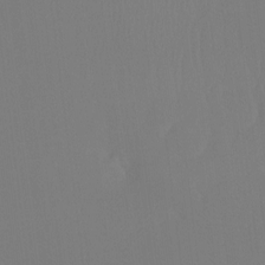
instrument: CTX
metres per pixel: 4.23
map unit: Ht
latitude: -7.6344
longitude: -30.9703
